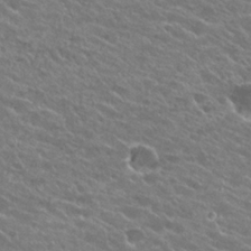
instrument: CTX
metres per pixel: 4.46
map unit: Hto
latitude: 23.6127
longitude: -38.0444
